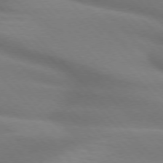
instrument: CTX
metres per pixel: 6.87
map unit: lApd
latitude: 74.9325
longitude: -61.5560
